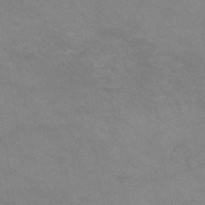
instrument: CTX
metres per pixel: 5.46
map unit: HNb
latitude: -45.5210
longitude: -37.3293
